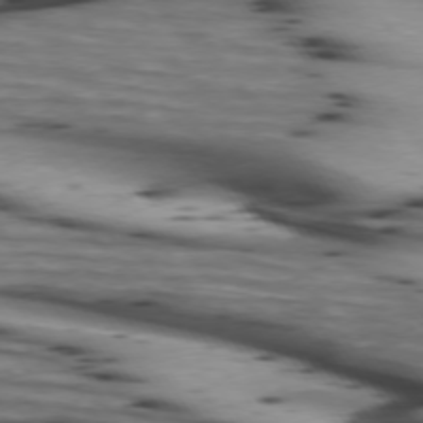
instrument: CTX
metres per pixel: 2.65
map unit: lApd
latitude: 74.2145
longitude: -64.5735
